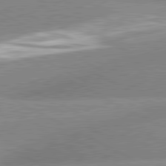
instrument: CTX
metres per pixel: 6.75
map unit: lApd
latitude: 81.3104
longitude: -163.3671
